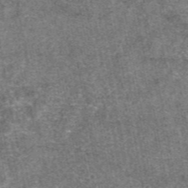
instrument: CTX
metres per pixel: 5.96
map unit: eAb
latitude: 47.6883
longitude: 106.9731
